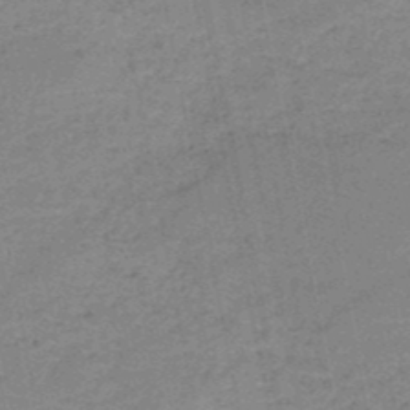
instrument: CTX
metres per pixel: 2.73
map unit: HNb
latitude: -50.3873
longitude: -40.7624
